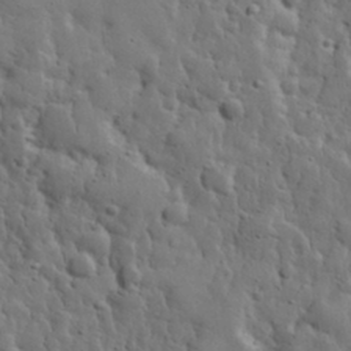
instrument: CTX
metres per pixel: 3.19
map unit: eHh
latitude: 31.8773
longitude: -73.4427
